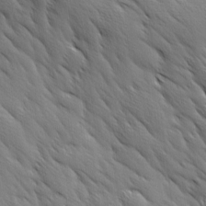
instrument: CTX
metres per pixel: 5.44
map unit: Ave
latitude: 12.3090
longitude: -106.0822
